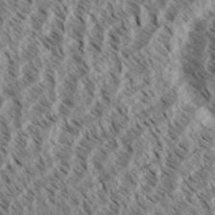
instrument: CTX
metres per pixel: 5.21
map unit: eHh
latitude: 34.6112
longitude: -139.4048
